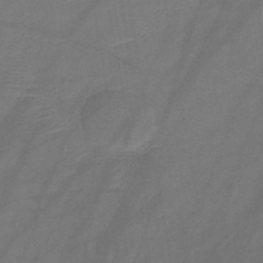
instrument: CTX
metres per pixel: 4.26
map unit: lHb
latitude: -40.9542
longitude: 77.6533
